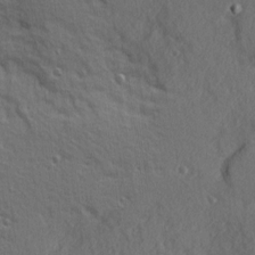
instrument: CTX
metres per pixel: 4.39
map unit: Ave
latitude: 10.2901
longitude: -102.3089
